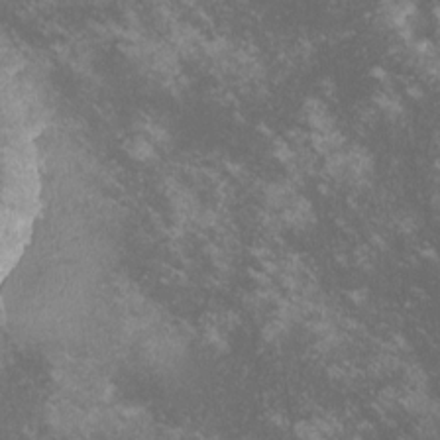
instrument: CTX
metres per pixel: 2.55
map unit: lHvf
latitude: -14.7841
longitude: -102.3845
